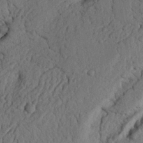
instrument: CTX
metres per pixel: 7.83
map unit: Nhu
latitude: 21.2348
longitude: -76.0633
